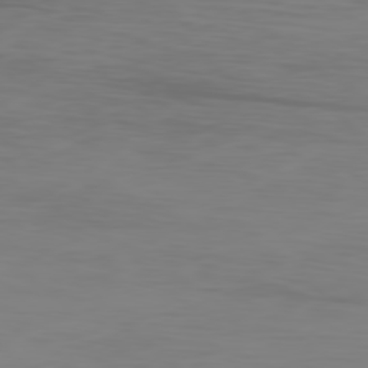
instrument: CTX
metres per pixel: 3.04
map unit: Ap
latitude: -79.0108
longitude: -69.3860
